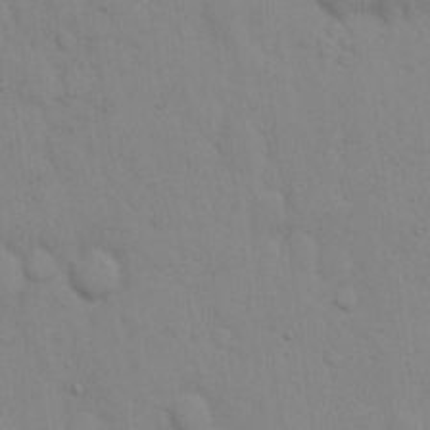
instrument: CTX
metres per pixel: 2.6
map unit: eHh
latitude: 16.2523
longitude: -62.9136
